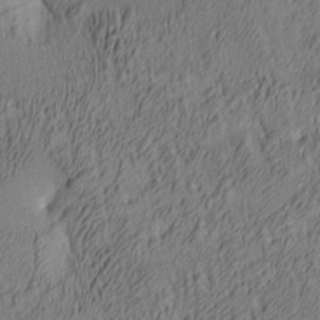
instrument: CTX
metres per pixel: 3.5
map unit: lAa
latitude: 4.4601
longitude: -115.4993
